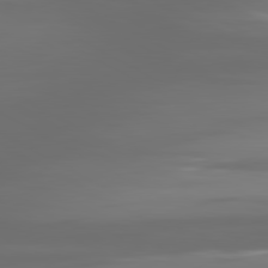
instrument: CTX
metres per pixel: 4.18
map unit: lApd
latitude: 80.7813
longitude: -137.9528
